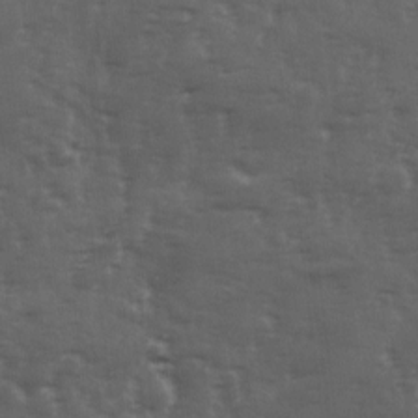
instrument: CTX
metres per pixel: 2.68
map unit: Ave
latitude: 11.8017
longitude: -103.8772
